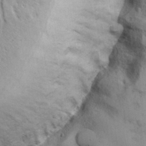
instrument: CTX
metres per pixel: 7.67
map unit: lHvf
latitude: 25.2159
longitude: 143.2376
